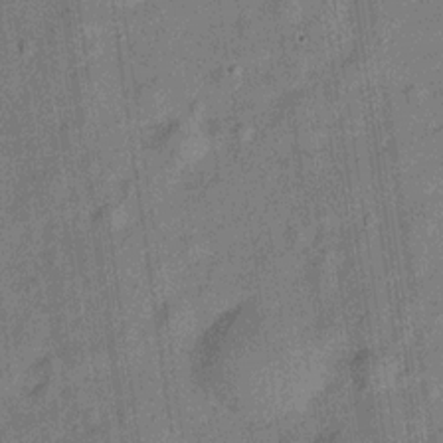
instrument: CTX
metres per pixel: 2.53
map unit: Hve
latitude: -28.5952
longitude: 94.0094
